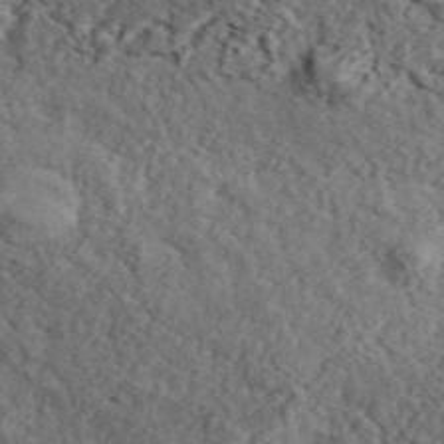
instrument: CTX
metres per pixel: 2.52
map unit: ANa
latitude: 45.5749
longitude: 45.8045
